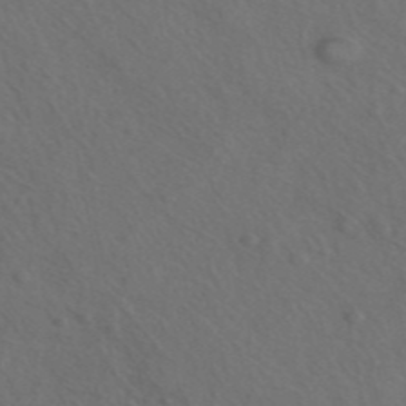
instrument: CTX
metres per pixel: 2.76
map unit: ANa
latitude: 44.1011
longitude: 27.5777
